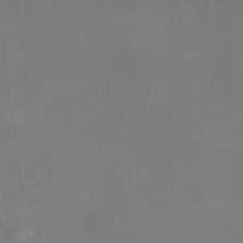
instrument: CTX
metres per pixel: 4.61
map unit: Nhu
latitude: 25.8394
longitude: -54.3467
